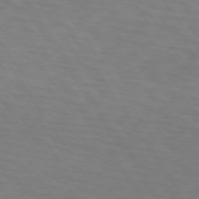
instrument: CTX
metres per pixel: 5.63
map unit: lApd
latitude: 73.0648
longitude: -75.7828
